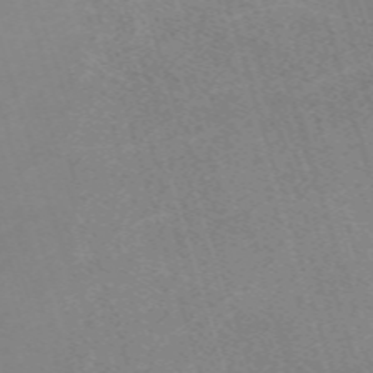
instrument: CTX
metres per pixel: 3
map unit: eHh
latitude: -62.5951
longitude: 49.3888
